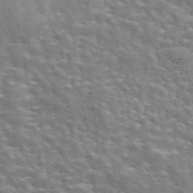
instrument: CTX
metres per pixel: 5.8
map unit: eAb
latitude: 44.3845
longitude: 112.0850
